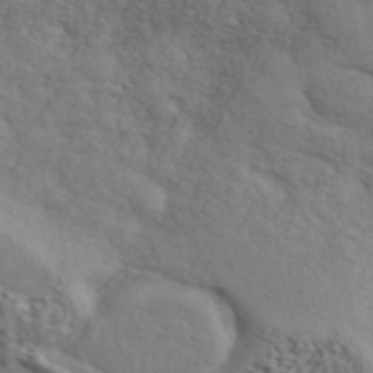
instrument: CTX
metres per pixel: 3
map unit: ANa
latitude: 43.7072
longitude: 48.3684
